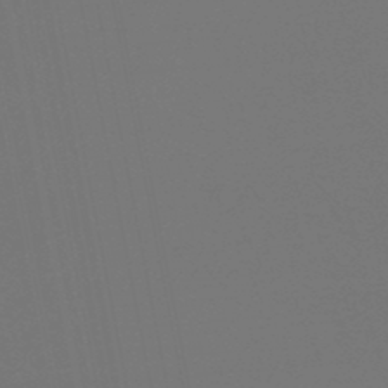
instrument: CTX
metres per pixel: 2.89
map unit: lHb
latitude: -47.8989
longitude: 69.5588
